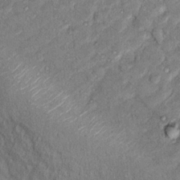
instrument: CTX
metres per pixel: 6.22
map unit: Hto
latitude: 14.8947
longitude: -33.9906
